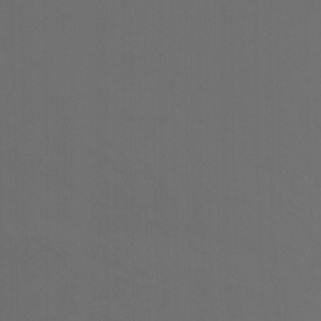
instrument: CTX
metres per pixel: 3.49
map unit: Nhu
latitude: -8.2928
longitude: -52.4979
